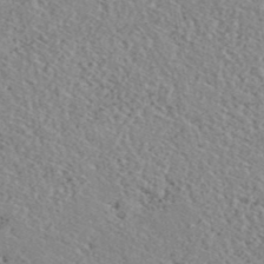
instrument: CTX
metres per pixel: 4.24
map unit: ANa
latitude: 40.7057
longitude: 18.7274
